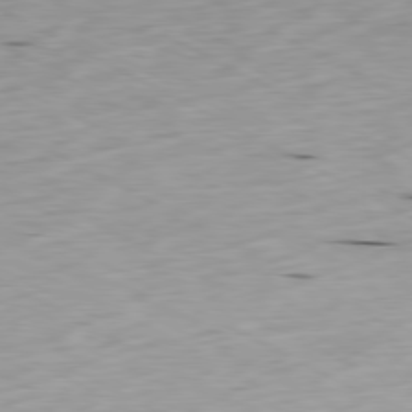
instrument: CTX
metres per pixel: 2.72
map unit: Ap
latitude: -80.5196
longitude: -69.9906
